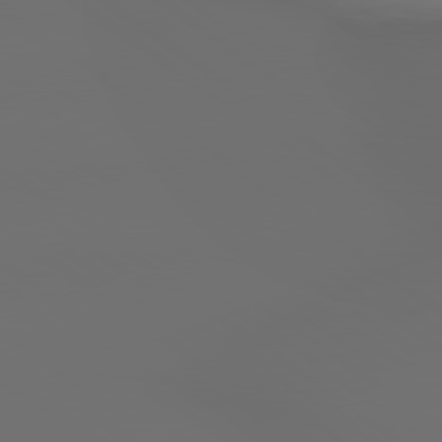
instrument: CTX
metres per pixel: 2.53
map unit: lApd
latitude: 79.4805
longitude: -175.0270
